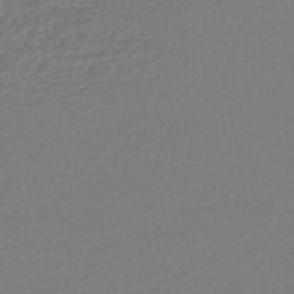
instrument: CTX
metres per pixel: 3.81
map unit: HNhu
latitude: -46.2739
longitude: 96.7463
